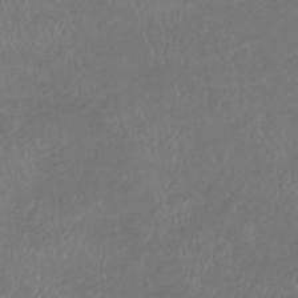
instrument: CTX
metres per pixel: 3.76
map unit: lHb
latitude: -38.5385
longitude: 73.7666
